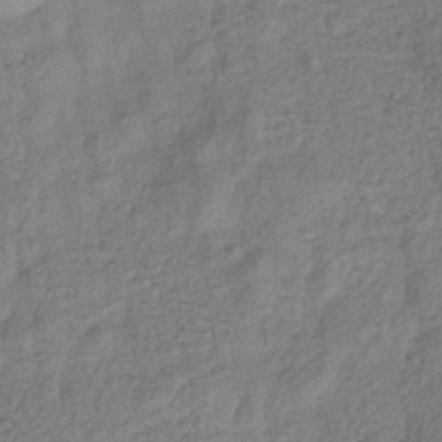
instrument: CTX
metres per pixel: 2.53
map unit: eHb
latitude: -33.7100
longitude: 76.4629
